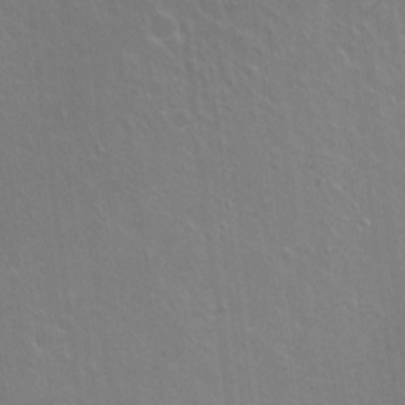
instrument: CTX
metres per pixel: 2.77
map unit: Hto
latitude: -4.0094
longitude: -35.3292
